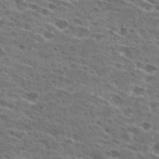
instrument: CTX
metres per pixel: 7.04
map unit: Hto
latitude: 27.5182
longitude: -45.8772
